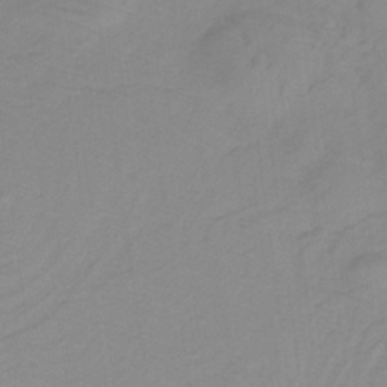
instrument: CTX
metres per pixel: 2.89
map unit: lHb
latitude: -31.8422
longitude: 64.1984
